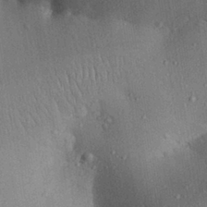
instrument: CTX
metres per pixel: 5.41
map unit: Aa
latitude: 29.4426
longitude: -146.5546
